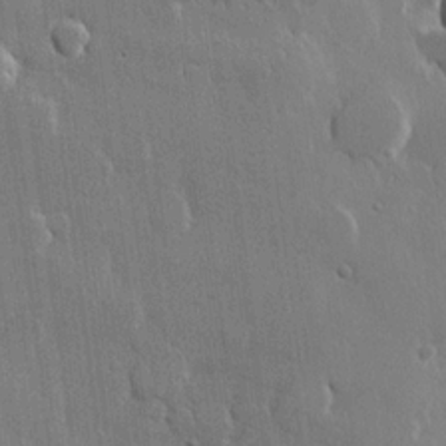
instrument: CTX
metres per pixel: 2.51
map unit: lHvf
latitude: 21.6505
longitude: 146.9164
